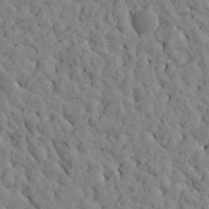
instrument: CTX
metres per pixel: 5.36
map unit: Htu
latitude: -2.5762
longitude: 178.8597
